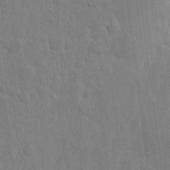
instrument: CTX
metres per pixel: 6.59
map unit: eHh
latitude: 6.8380
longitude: -72.4790
